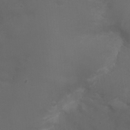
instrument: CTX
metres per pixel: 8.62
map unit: Ht
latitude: 1.3292
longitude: -22.3278
